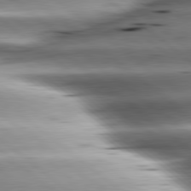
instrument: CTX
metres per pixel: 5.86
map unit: lApd
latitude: 80.1578
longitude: -143.8206
